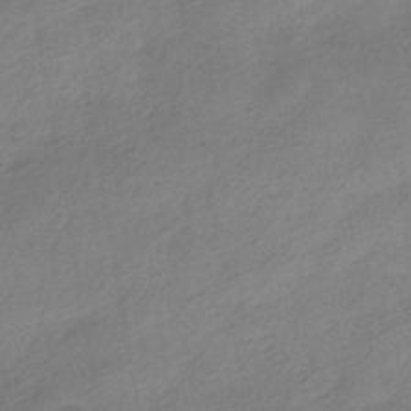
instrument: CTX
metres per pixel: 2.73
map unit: HNhu
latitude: -39.7667
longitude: 95.3887
